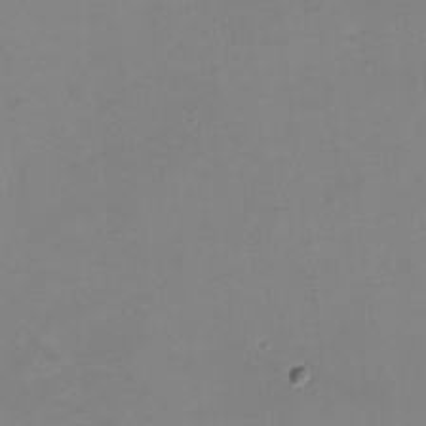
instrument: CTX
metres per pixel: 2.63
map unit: eHh
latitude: -4.6140
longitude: -78.4412
